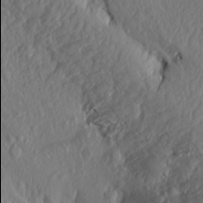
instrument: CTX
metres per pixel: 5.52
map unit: Aa
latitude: 15.4805
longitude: -145.9906
